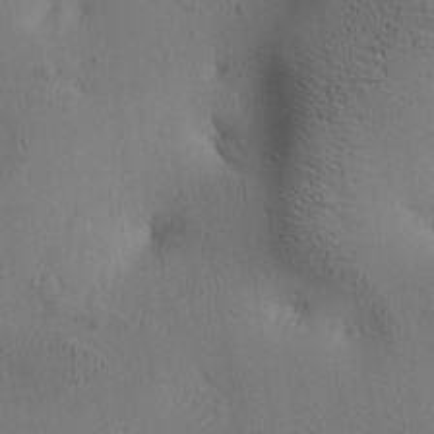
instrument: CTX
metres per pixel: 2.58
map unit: lAa
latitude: 5.8961
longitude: -114.0633
